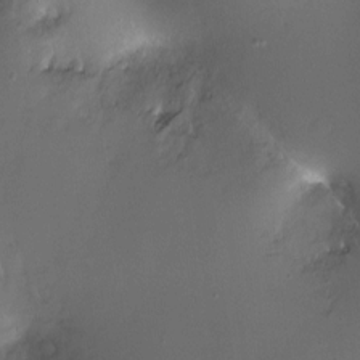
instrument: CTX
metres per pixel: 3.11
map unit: Ht
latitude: -15.1431
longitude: -40.9702
